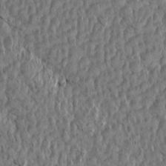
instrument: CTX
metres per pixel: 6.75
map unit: Aa
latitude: 14.1956
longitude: -141.9339
